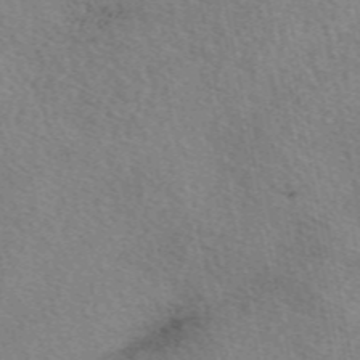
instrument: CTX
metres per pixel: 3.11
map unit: eAb
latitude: 50.2711
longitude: 110.1227
